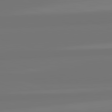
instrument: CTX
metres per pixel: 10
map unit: lApd
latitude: 82.1766
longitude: -177.4804
